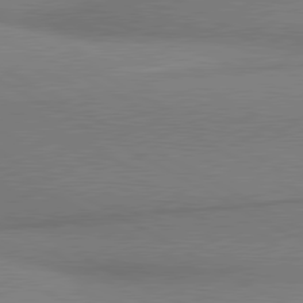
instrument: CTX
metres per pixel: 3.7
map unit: lApd
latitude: 80.8380
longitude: 163.9745
